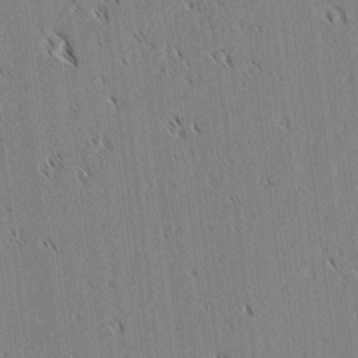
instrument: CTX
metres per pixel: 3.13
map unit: lAvf
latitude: 2.7057
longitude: -106.4412
